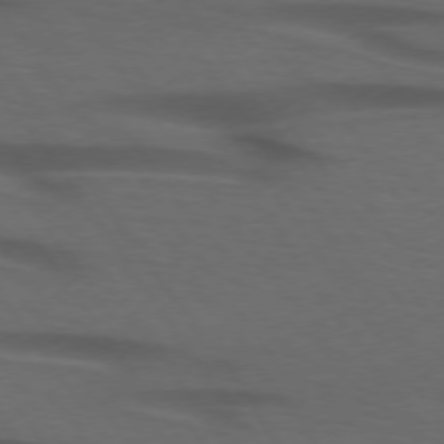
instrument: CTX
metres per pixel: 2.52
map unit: lApd
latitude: 74.2334
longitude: -75.0458
